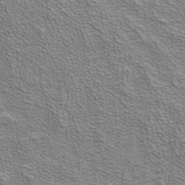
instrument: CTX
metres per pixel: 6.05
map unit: ANa
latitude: 38.6679
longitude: 20.2550
